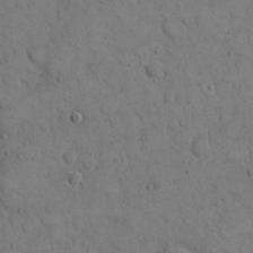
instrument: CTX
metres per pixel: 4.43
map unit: eHh
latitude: 14.4601
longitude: -67.2159
